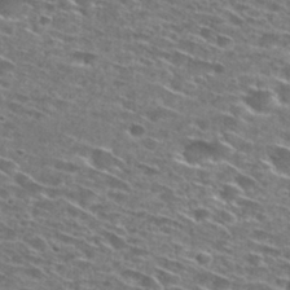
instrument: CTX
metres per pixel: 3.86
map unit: Hto
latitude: 28.5923
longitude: -46.5546
